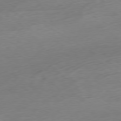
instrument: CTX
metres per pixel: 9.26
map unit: Ap
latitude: -78.8975
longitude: -57.7638
